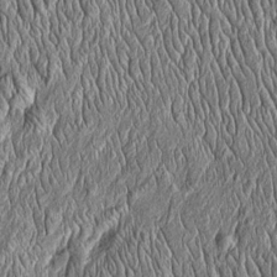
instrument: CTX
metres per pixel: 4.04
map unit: Htu
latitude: -4.0472
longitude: 157.8611
